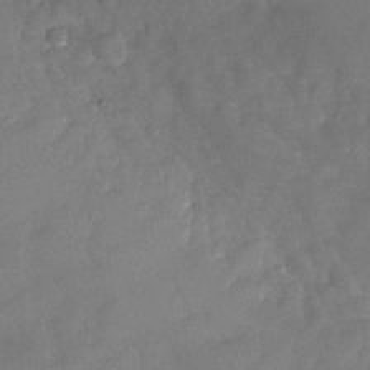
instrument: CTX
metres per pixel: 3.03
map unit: Nhu
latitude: -27.2375
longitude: -57.8583
